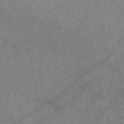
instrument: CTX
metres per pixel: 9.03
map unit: eAb
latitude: 51.0269
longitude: 115.7666
